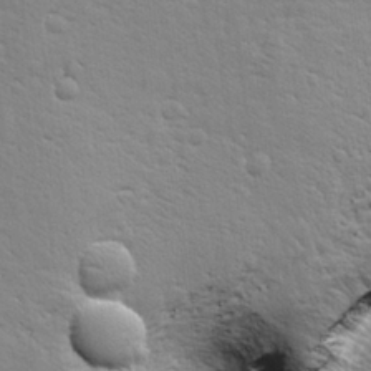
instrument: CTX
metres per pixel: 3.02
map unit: lHvf
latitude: 25.5938
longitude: 143.6343
